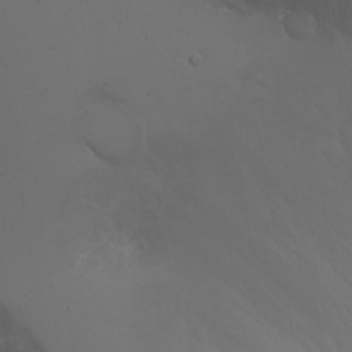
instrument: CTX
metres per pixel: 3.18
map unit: eHh
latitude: -5.6155
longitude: -87.3481
